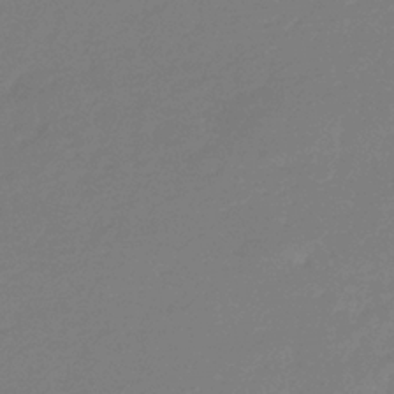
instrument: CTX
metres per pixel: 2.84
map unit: eHb
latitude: -36.4818
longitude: 78.4818
